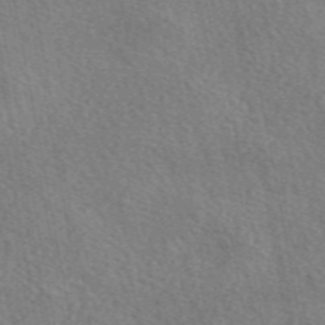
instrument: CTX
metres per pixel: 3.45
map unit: eAb
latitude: 50.3656
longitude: 110.3117
